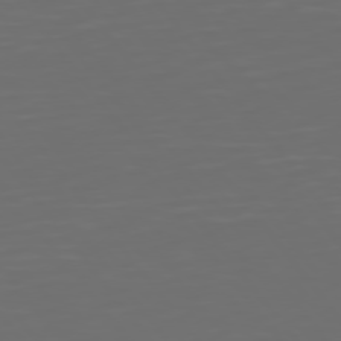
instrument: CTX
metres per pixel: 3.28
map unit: Hpe
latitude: 75.0081
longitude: -125.4048
